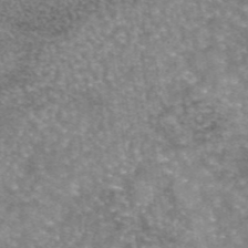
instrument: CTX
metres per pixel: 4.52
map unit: eAb
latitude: 45.3104
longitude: 105.4832
